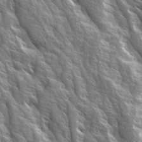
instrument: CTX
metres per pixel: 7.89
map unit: Ave
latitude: 14.7813
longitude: -132.8569
